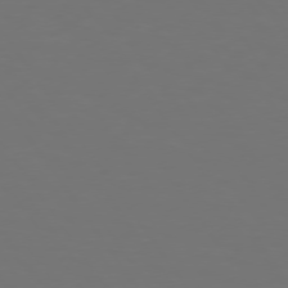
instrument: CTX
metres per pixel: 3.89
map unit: Hpe
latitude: 74.5168
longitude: -124.0822
